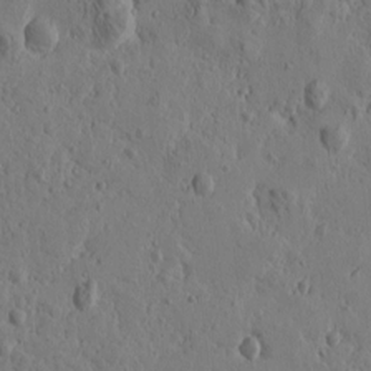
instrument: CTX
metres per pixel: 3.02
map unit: Htu
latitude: -0.8030
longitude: -177.0647
